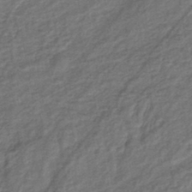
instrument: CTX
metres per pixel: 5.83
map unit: eHb
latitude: -43.2942
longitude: 83.4832
